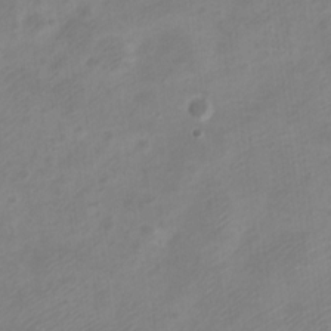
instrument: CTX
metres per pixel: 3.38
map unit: Nve
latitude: -21.1620
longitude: 107.9556
